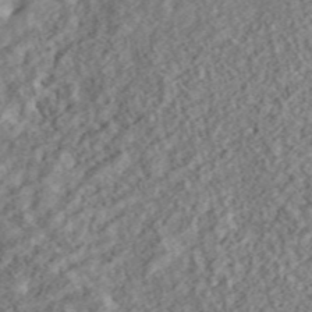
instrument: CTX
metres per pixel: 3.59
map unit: ANa
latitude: 46.3468
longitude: 29.3510
